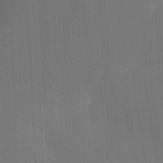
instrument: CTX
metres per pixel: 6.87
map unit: Ht
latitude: -1.9556
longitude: -27.4427
